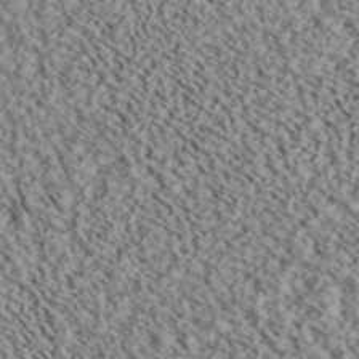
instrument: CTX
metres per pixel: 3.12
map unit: ANa
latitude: 40.4412
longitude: 30.0661
